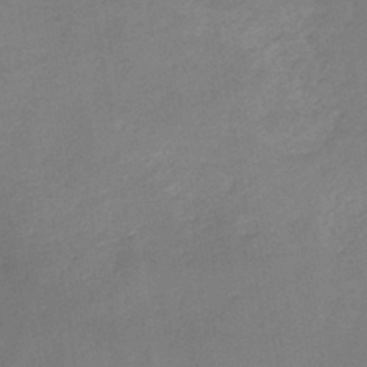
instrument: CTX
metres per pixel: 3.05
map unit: HNb
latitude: -44.5385
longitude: -38.2522
